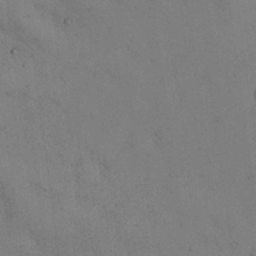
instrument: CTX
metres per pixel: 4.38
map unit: Nhu
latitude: 28.9513
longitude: -71.3104
